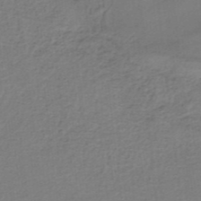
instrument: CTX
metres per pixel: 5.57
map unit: HNb
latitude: -34.6518
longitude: 60.3306
